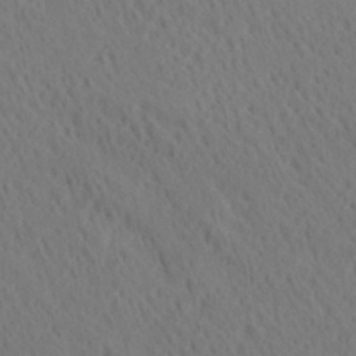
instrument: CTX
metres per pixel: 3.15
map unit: Ave
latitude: 20.5924
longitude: -139.4804
